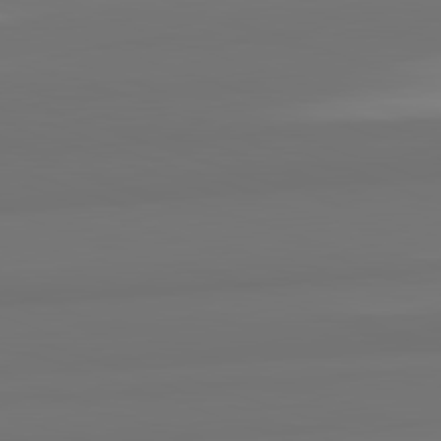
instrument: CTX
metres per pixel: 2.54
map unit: lApd
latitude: 82.5545
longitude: 158.8974
